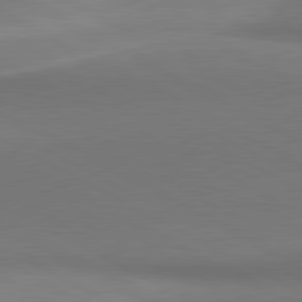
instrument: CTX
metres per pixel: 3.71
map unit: lApd
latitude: 81.1403
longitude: 155.3699
